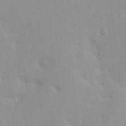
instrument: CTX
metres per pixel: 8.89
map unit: Ht
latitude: 5.3859
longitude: -29.0269
